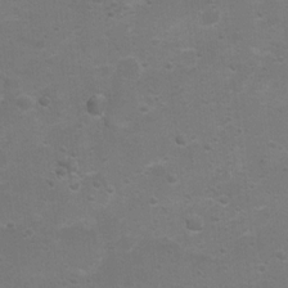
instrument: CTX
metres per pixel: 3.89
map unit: Nhu
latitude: 4.2711
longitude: -27.1214
